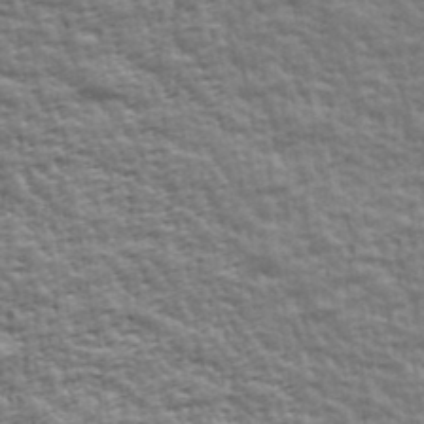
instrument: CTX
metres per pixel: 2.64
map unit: Ave
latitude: 42.9514
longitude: -112.6868
